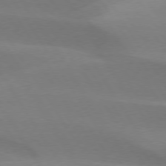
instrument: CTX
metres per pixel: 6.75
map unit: lApd
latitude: 75.2915
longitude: -66.2144
